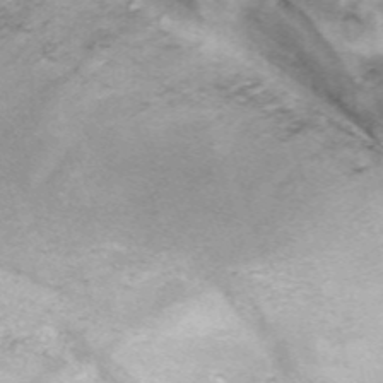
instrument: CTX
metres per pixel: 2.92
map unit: eHh
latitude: 35.8205
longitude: -59.8205
